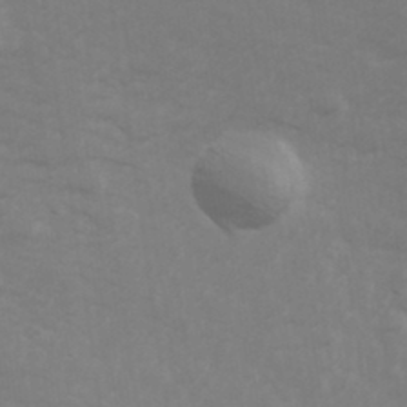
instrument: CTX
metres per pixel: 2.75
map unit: Hve
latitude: 33.4993
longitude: 150.3117
